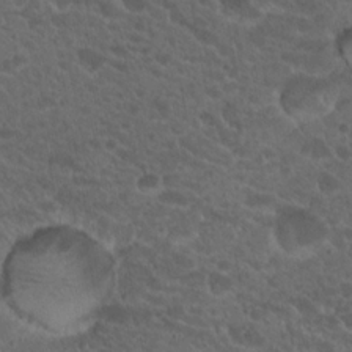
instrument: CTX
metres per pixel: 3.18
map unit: Hto
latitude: 19.6882
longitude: -34.4790
